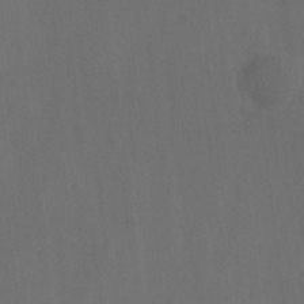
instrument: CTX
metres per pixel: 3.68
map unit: Hto
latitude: -10.1984
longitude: -36.6302
